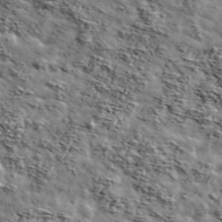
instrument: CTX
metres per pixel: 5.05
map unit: Ave
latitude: 42.6868
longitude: -107.2159
